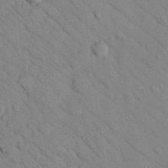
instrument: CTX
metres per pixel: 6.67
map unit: Nhu
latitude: 24.0822
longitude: -74.6113
